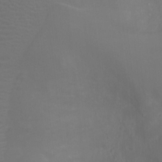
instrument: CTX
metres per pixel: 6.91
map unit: Ht
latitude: -4.6896
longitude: -18.4790
